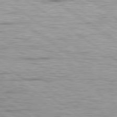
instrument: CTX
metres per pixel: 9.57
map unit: lApd
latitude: 79.5182
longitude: -141.2537
